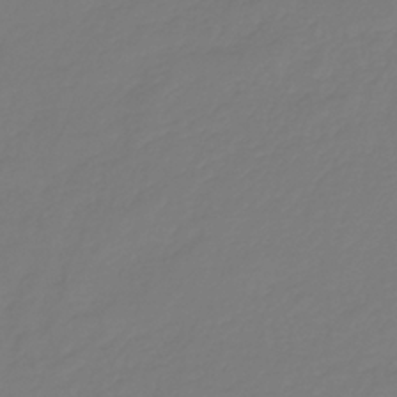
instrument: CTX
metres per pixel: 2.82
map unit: HNb
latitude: -35.9745
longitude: 50.7085
